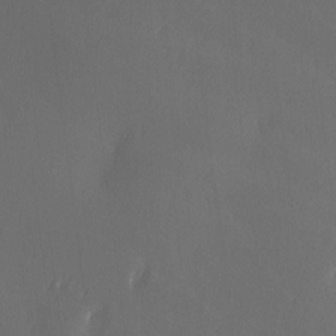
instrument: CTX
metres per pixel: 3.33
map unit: Ave
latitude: -6.2172
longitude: -120.8191
